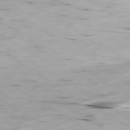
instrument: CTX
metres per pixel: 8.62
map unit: Ap
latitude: -80.1984
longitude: -72.1956
